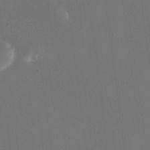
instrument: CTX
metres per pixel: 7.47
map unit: eHh
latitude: 18.4223
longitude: -70.5168
